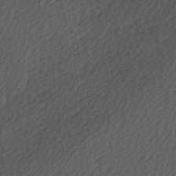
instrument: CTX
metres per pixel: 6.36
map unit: Ave
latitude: 9.4238
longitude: -106.7057
